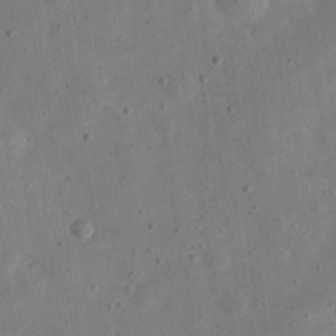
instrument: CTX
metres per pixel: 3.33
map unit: eHh
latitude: 24.6868
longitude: -68.8758
